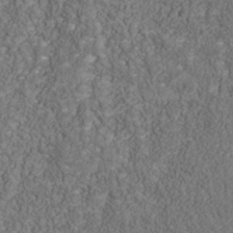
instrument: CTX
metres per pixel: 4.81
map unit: Nhu
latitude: -39.6533
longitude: -84.3845
